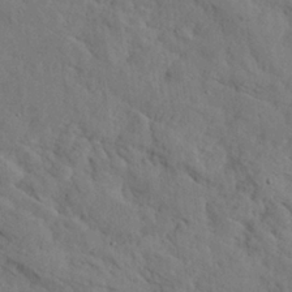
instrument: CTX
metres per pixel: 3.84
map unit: eHh
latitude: 24.4601
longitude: -80.3845
